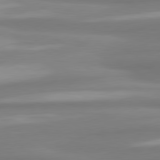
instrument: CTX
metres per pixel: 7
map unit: lApd
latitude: 80.5168
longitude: 173.6722
